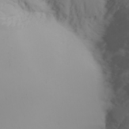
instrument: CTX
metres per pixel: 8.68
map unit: Nhu
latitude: -6.7085
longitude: -90.5357
